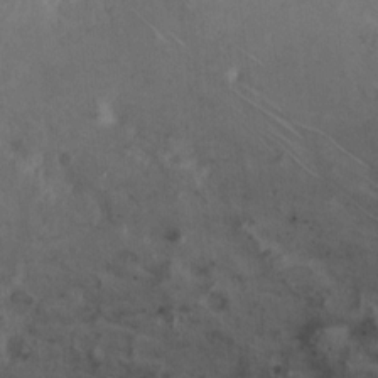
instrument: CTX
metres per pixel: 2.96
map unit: eHh
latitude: 10.3656
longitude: -62.9136
